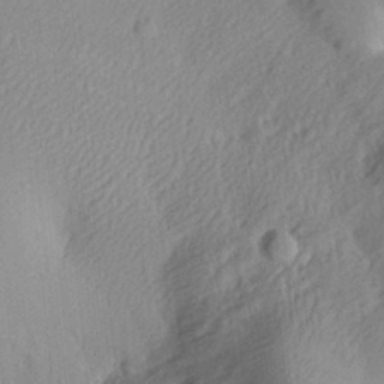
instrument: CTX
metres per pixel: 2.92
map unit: Aa
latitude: 29.6127
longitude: -135.9906
